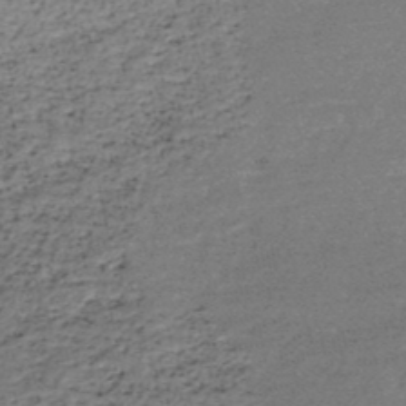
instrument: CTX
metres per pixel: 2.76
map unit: HNb
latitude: -49.2943
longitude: -51.9339
